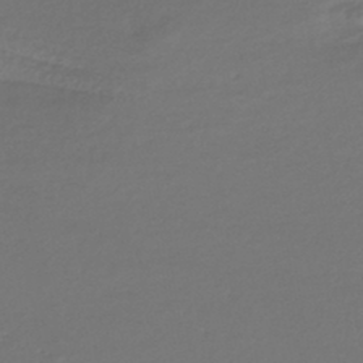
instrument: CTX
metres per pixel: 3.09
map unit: HNhu
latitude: -44.9164
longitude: 96.7841
